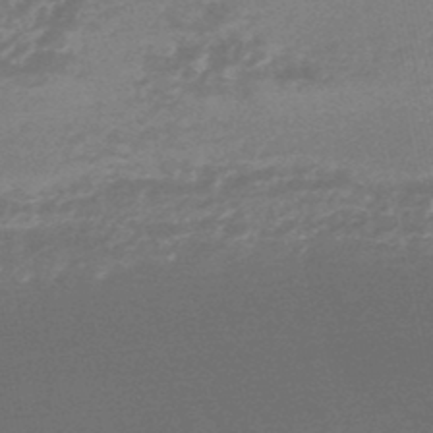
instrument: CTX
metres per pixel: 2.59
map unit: lHb
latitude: -48.2740
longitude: 72.3873
